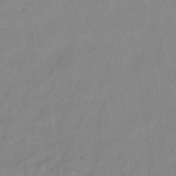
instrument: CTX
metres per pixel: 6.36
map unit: lHb
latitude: -44.9920
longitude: 67.0486
